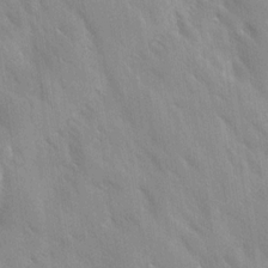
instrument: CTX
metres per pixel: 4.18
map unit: Ave
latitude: -11.5210
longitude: -120.1200
